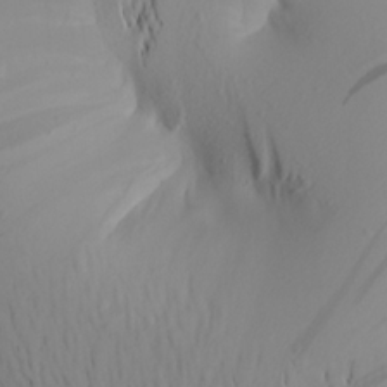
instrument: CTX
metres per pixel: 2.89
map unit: Aa
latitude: 22.6679
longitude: -146.9703
